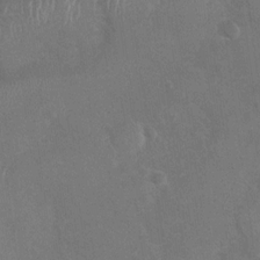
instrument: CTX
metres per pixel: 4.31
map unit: Nhu
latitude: -29.6533
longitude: -62.2712
